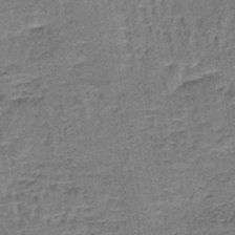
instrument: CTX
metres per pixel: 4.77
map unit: lHb
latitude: -41.3698
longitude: 57.8422
